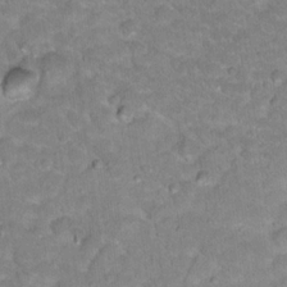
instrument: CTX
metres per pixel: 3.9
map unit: Hto
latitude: 18.1389
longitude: -35.4615
